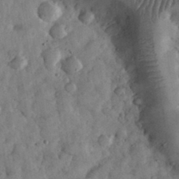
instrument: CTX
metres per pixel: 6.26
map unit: eHh
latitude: 32.9703
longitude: -69.1592
